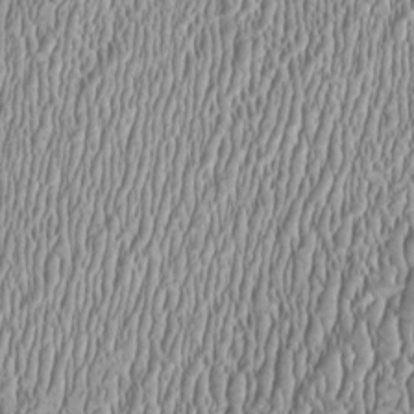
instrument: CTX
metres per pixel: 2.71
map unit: HNhu
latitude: -0.6141
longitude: 1.0109
